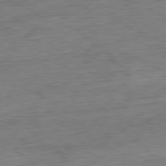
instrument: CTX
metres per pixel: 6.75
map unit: Ap
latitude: -80.5952
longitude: -81.8205
